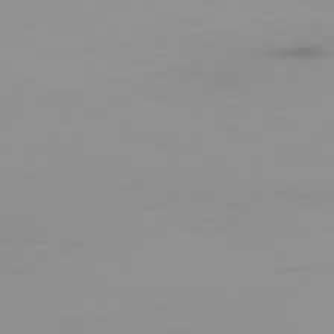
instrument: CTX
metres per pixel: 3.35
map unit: Ap
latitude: -81.3321
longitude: -61.1025
